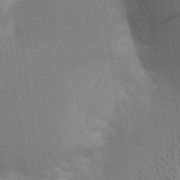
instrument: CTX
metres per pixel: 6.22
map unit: Aa
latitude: 15.6883
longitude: -147.7450
